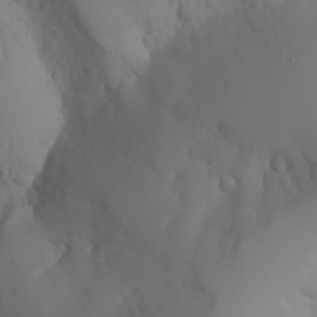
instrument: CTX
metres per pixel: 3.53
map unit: Nhu
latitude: -6.5762
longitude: -88.2901
